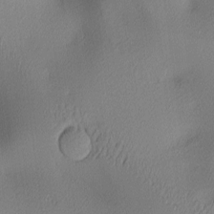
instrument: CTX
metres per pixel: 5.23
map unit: lAa
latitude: 2.9324
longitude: -115.7449
